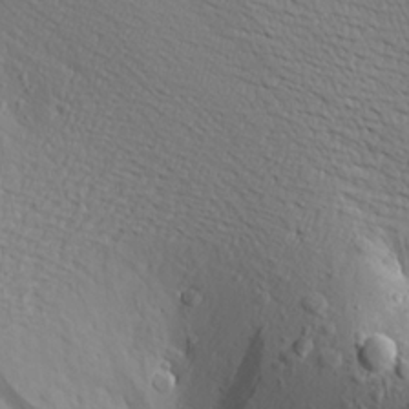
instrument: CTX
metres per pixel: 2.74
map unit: Aa
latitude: 19.7260
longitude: -147.9717
